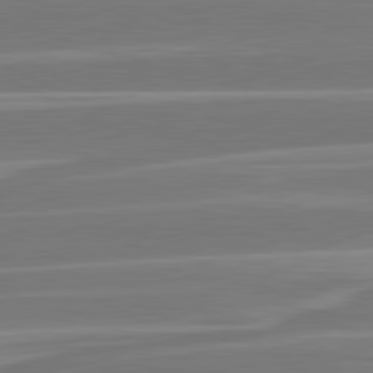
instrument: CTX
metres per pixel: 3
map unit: lApd
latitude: 81.2537
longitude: -130.9892
